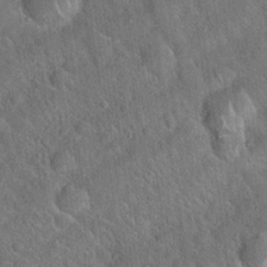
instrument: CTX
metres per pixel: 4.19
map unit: Hto
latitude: 19.9906
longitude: -52.5357
